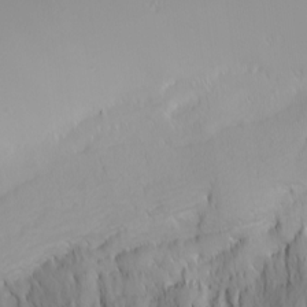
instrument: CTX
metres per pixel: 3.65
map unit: Nhu
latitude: -0.1606
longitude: -77.8205
